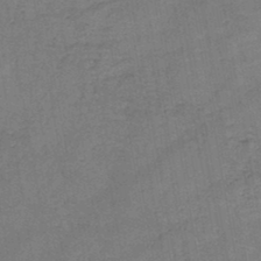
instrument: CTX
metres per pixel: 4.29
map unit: HNb
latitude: -45.4265
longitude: -37.6127
